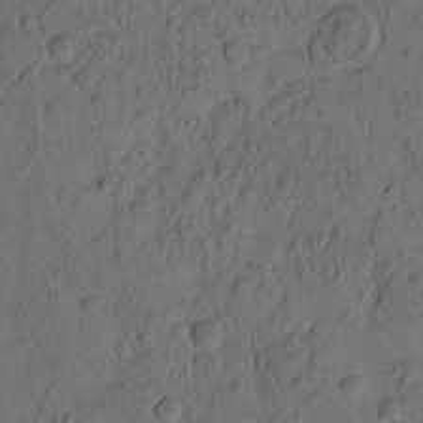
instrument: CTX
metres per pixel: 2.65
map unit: eHh
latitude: -1.7667
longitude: 16.9920
